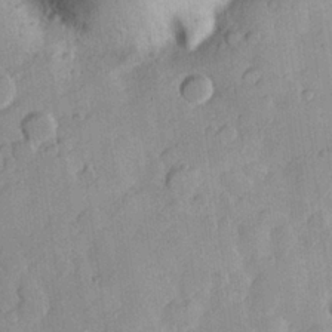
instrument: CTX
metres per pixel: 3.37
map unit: Hve
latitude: 23.9906
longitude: 149.0865
